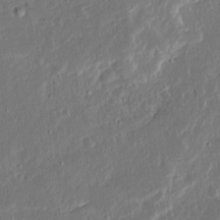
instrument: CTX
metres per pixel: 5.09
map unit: Ave
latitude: 14.8947
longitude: -138.1578
